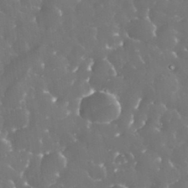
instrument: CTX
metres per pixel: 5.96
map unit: eHh
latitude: 33.7072
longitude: -63.3104
